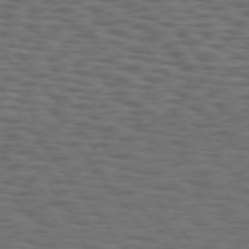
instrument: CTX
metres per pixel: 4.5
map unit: Hpe
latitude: 74.4223
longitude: -133.4615
